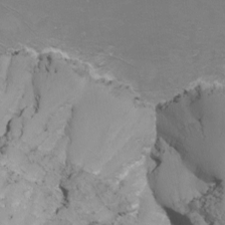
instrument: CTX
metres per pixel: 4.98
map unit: Nhu
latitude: -7.1053
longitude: -78.2901
